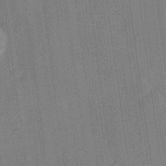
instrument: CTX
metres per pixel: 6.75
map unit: Hve
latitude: 26.6302
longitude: 144.3306
